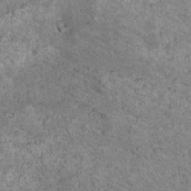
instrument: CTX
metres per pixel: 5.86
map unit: Nhu
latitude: 17.6505
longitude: -31.4805
